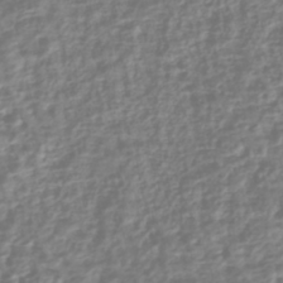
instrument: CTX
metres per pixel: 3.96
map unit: HNhu
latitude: -43.8989
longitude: 106.3684
